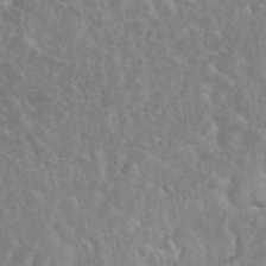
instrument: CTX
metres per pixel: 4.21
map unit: eHh
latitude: 35.8016
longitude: -61.5371
